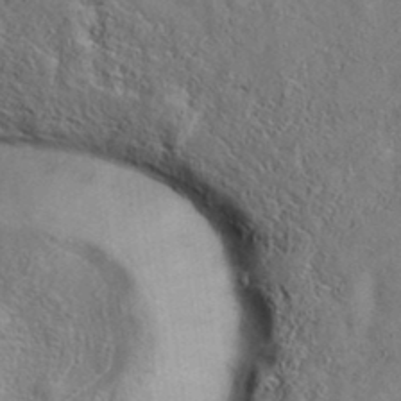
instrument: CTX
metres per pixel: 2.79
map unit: eAb
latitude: 35.5182
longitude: 108.0472
